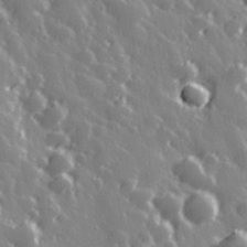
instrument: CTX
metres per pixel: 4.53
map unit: Hve
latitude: 28.3089
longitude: 146.8597
